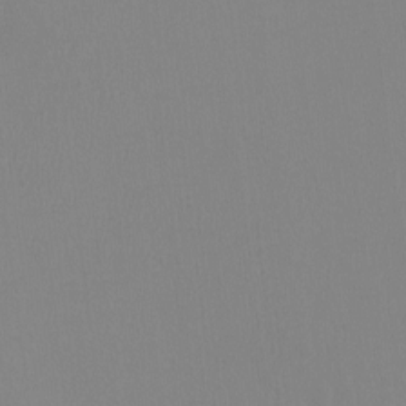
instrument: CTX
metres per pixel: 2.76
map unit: Ht
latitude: -15.1620
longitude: -49.8205
